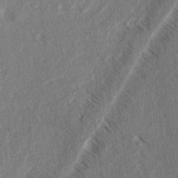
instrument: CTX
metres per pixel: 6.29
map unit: lAvf
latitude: 4.6301
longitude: -105.7450
